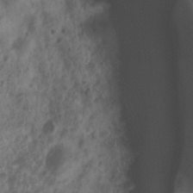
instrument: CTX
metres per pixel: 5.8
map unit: Nhu
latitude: 7.5938
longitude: -21.8394
